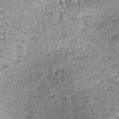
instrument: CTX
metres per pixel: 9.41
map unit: lHb
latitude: -39.7855
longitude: 67.0487
